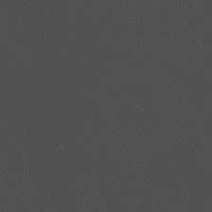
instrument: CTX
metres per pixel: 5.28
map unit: Nhu
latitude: -14.4251
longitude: -59.0081
